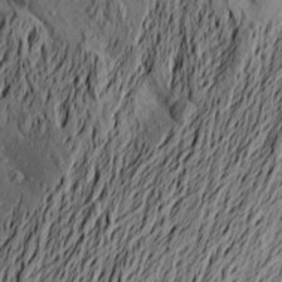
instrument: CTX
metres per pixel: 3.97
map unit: Aa
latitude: 21.0648
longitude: -149.7828
